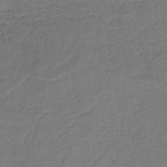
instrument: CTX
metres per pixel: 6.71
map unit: HNb
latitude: -34.1606
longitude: 62.4062
